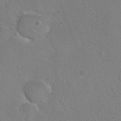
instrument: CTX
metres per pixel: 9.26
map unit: Nhu
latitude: 30.4979
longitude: -53.8961
